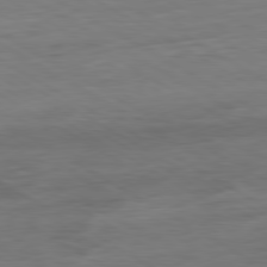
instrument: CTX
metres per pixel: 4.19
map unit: Ap
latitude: -81.1053
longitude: -78.8191
